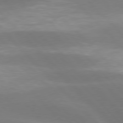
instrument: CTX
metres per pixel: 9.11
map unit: lApd
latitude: 77.3670
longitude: -50.2522
